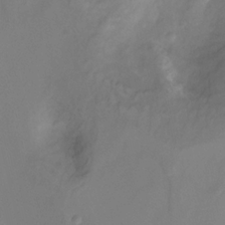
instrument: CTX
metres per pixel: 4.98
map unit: Ht
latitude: -11.9556
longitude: -47.4238
